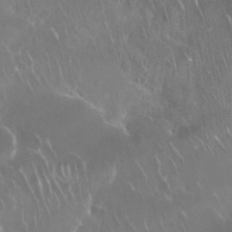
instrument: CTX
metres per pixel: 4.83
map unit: Nhu
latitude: 28.2900
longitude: -62.1389
